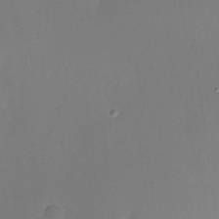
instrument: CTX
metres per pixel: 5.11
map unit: Nhu
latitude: -28.0850
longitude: -79.9906
